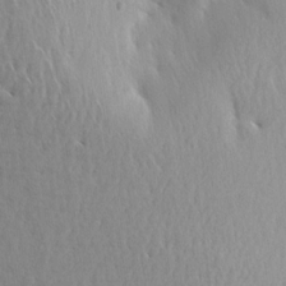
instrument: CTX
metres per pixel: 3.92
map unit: Aa
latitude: 13.4238
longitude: -143.0081
